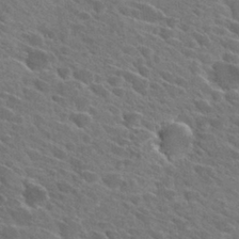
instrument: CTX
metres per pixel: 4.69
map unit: Hto
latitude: 27.6883
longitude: -42.6868
